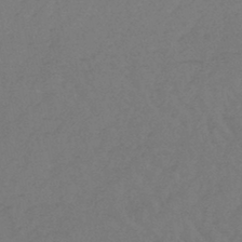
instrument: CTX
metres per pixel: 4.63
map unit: lHb
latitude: -44.8030
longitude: 69.5021
